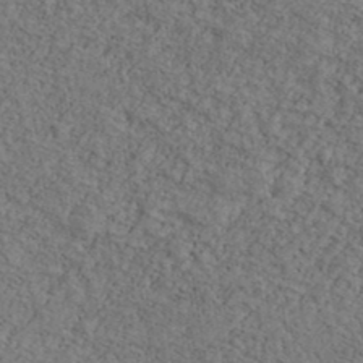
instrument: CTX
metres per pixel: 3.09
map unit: Ave
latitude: 40.7624
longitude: -110.8002
